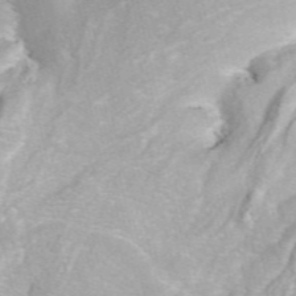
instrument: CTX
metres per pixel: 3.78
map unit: eAb
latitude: 49.1592
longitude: 118.9353
